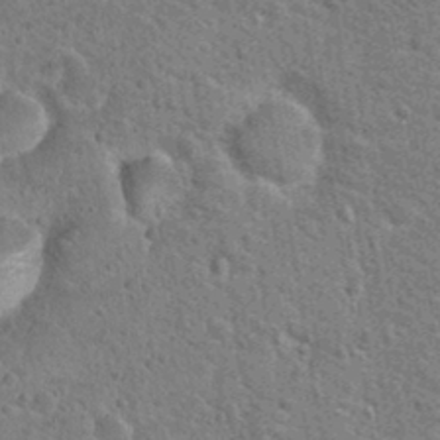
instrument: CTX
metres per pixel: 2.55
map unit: Hto
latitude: 23.9528
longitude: -48.7624
